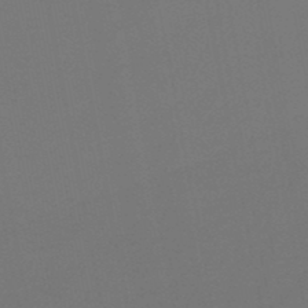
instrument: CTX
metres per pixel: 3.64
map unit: lHb
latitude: -47.9178
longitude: 68.6707
